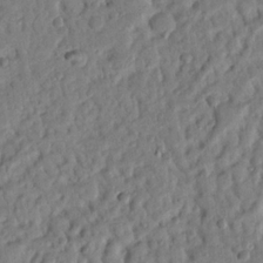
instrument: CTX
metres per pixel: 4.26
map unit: Nhu
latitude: 20.6869
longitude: -77.1592
